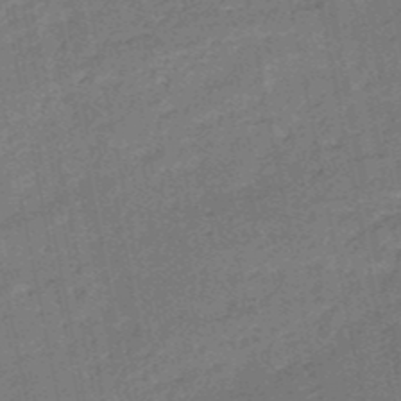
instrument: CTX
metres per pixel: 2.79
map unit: HNb
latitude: -51.2565
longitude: -40.6112
